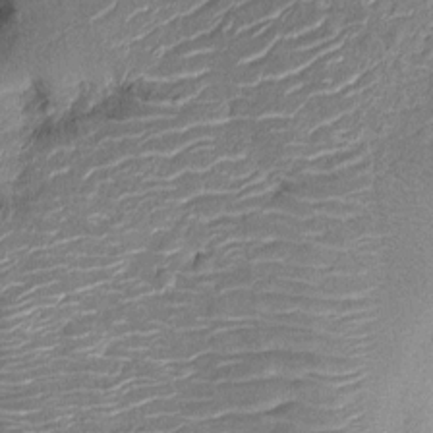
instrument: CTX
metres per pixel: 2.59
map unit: Nhu
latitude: -12.6519
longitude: -22.9136
